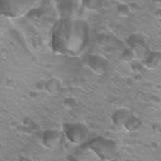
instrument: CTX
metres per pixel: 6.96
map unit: Hto
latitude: 22.1578
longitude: -32.3845
